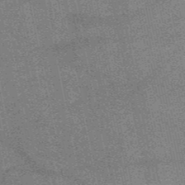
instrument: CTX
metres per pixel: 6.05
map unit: HNb
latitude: -52.1416
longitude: -42.2523
